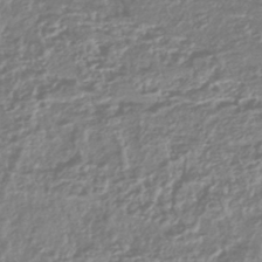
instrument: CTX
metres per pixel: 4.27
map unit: HNhu
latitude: -44.1984
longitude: 98.1606
